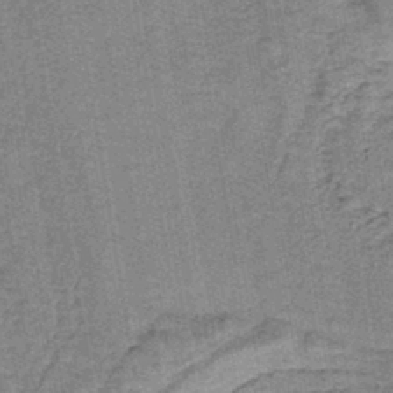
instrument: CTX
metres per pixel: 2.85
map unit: lHb
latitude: -40.7085
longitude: 57.8044
